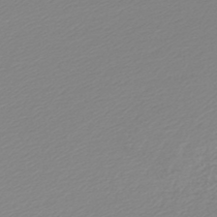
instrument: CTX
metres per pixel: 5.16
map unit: lHb
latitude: -45.8989
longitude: 65.3699
